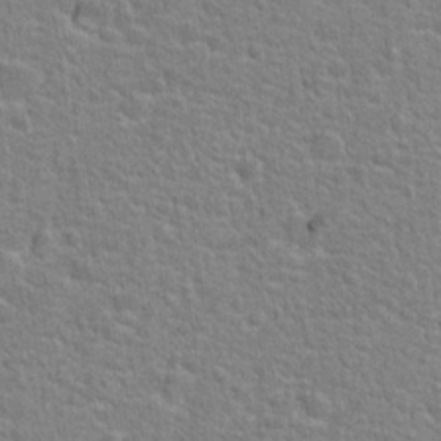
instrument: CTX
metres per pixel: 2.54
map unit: Hto
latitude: 22.7813
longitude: -46.9703
